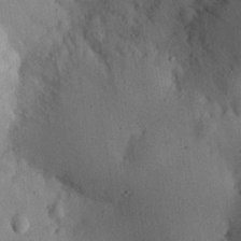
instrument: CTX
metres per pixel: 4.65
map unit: eHh
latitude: 25.3481
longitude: -72.0444
